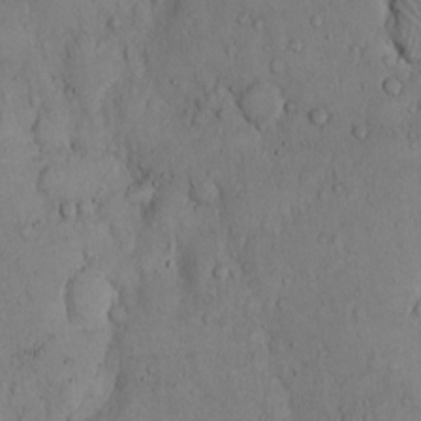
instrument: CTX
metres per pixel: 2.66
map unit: Hto
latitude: 10.0444
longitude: -57.7449
